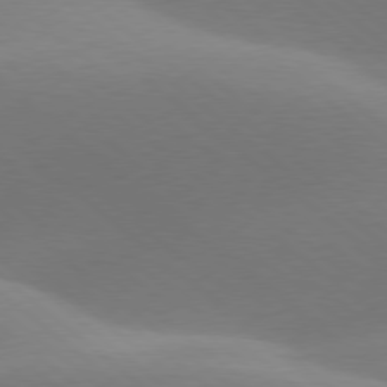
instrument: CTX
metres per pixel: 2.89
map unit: lApd
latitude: 78.1389
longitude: -51.9717
